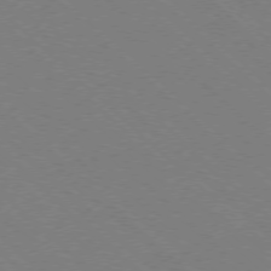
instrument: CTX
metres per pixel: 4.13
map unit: Ap
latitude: -77.5210
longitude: -65.8205
